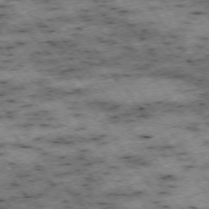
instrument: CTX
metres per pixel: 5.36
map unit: Hpe
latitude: -74.5952
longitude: 4.5951
